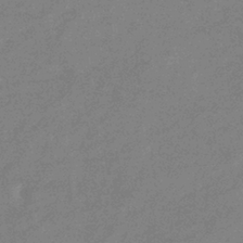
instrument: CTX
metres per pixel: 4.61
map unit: eHb
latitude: -37.1431
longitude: 76.9731
